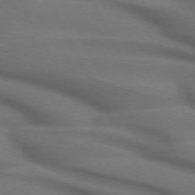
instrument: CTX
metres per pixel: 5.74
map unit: lApd
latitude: 71.7261
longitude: -51.5749
